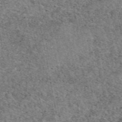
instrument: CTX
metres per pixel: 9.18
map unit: eAb
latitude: 48.4412
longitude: 116.5006
